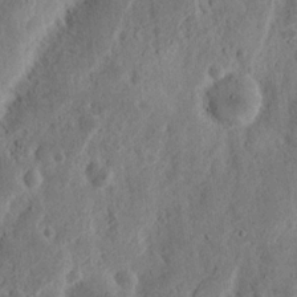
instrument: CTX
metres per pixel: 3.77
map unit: Nhu
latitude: 14.7813
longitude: -74.3089
